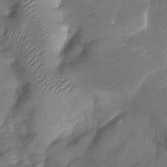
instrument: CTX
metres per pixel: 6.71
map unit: Nhu
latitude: -28.3117
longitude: -58.3278
